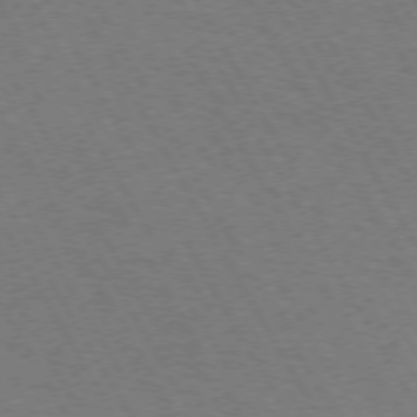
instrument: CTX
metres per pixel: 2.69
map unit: Hpe
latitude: 72.4790
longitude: -128.7624
